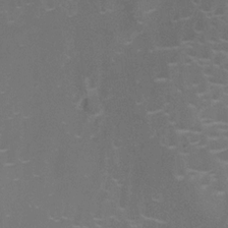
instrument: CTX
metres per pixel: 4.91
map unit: Ht
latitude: -7.9178
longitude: -18.2711
